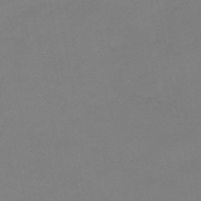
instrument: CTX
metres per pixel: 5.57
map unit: eHb
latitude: -46.7463
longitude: 86.1039
